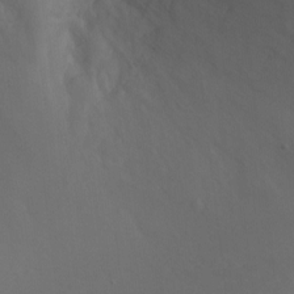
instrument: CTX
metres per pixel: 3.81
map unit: Ht
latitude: -0.7464
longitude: -16.1578
